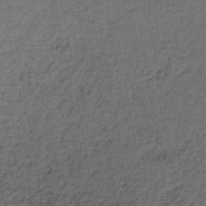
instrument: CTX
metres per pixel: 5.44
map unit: HNb
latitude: -37.0675
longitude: 52.1039
